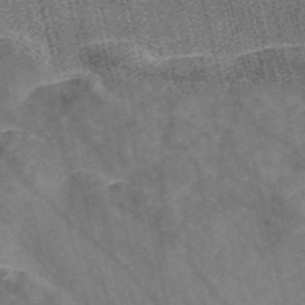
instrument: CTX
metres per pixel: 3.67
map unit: Nve
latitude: -56.9353
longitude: 54.5763
